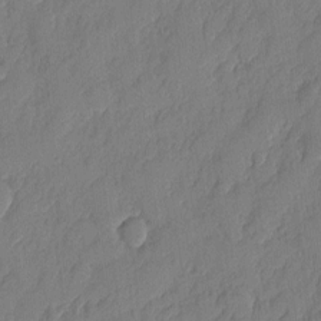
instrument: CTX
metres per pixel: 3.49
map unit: eHh
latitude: 5.6505
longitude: -75.7639
